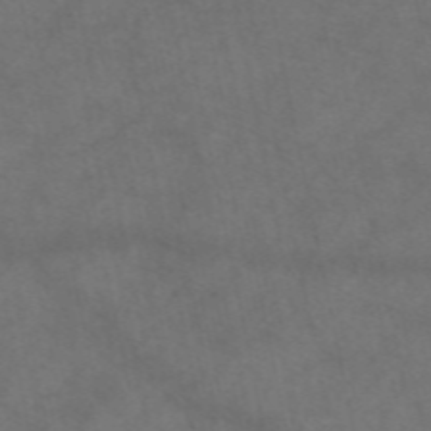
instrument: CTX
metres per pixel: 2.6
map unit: eAb
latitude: 50.5167
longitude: 104.5762
